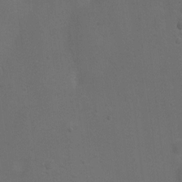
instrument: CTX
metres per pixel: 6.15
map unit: Ht
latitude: 4.4790
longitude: -28.7624
